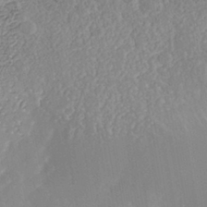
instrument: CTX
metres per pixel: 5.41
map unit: Nhe
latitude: -41.3509
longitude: -110.4601
